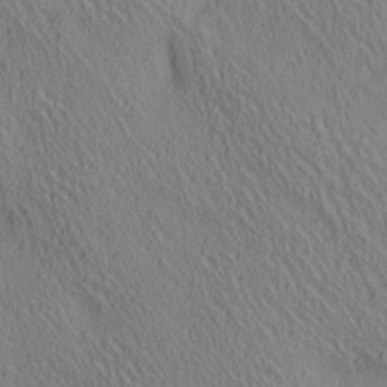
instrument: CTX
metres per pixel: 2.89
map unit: lAa
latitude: 4.9136
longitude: -117.1592
